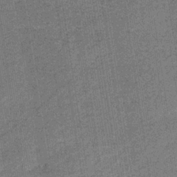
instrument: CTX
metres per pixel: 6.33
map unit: lHb
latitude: -36.1983
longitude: 71.9745
